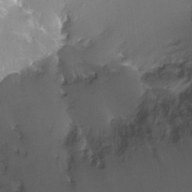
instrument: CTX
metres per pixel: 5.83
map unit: Ht
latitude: -11.3510
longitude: -44.1200
